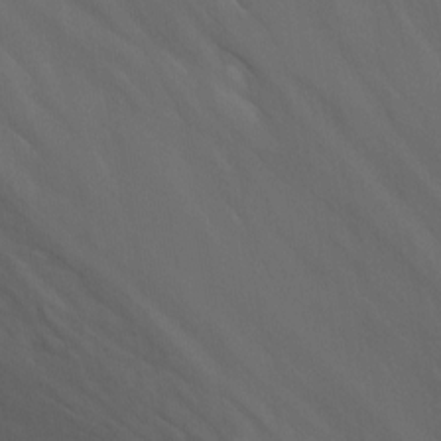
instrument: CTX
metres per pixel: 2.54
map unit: Nhu
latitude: -13.1053
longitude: -65.8773
